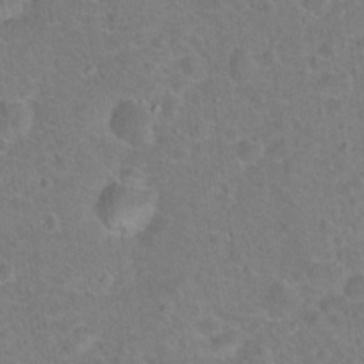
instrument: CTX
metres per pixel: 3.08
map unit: Hto
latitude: 17.9339
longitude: -43.3860
